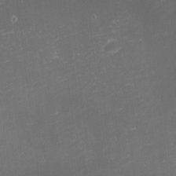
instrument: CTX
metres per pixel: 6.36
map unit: eHh
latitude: -1.5588
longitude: -80.4601
